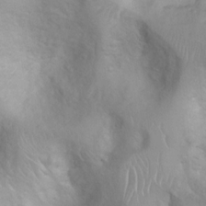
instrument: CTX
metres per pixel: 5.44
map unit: Ht
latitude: 3.3104
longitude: -26.2901
